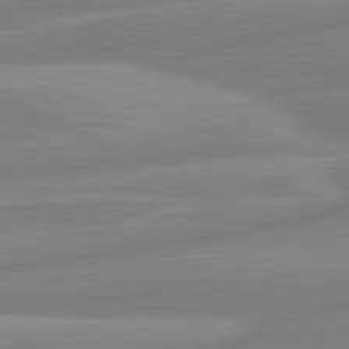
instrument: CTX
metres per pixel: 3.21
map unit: lApd
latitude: 80.9136
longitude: -168.1767
